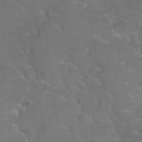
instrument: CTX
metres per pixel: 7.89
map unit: Hto
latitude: 36.0255
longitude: -46.2145
